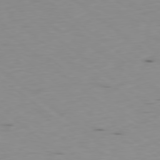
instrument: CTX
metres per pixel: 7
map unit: Ap
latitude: -78.9163
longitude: -73.8773
